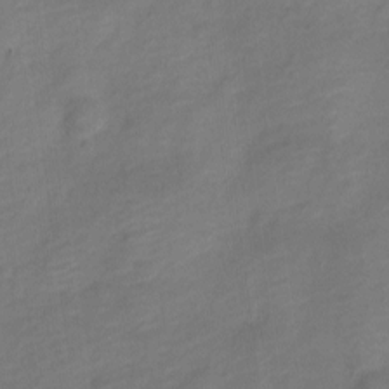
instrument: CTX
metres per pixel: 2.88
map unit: Nve
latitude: -18.0661
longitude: 108.8975
